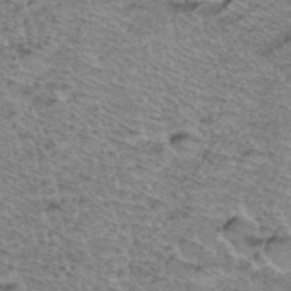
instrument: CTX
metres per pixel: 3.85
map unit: Hto
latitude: 37.5749
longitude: -46.3468
